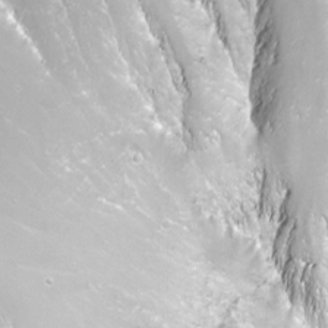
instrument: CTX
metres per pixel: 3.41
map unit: Nhu
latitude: -8.1228
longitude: -92.8569
